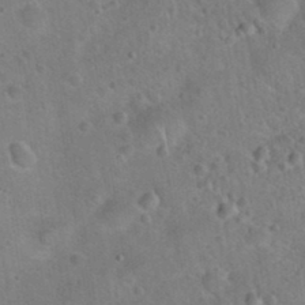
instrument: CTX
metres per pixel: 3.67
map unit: Hto
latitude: 21.2537
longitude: -50.0633
